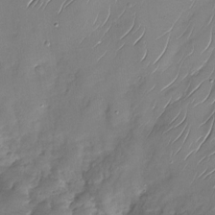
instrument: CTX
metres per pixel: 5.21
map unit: Nhu
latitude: -28.3873
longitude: -65.0836
